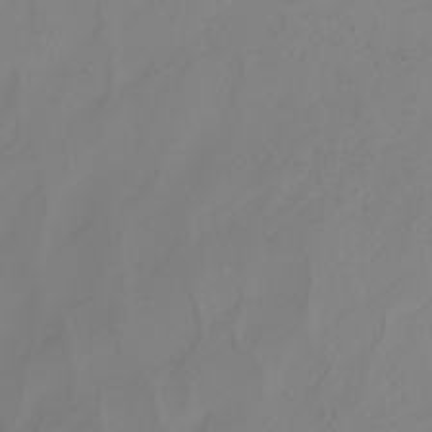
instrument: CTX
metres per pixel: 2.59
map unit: Nhu
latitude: -4.8786
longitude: -94.2712
